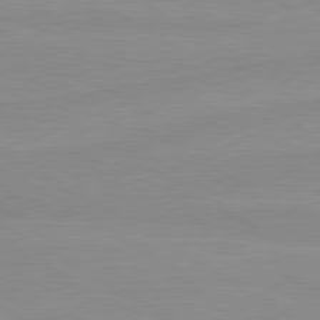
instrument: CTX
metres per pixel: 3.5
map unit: lApd
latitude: 80.2900
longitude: -176.1766
